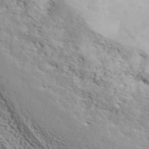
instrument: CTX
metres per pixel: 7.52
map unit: ANa
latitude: 42.0444
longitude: 50.5951
